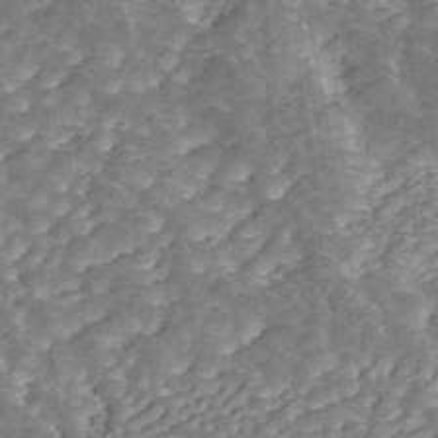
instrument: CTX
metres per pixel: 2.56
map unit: ANa
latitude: 45.9717
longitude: 37.5210
